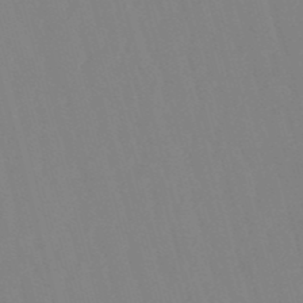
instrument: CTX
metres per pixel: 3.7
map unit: eHb
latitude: -50.6896
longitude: 75.4266
